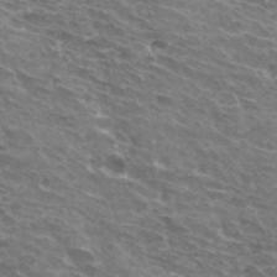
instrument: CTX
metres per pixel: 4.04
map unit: Hto
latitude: 32.5924
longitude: -42.8947
